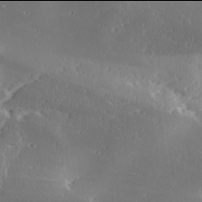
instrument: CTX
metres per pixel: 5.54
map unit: Ave
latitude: 17.9906
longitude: -137.8395
